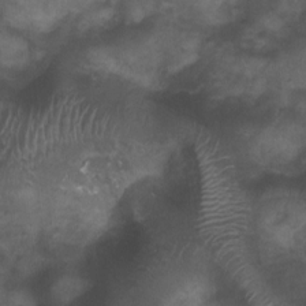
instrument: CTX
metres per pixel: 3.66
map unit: Ht
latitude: 4.2333
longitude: -20.7435
